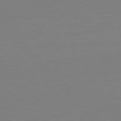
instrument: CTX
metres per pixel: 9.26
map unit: Ap
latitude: -77.5399
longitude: -95.4616
